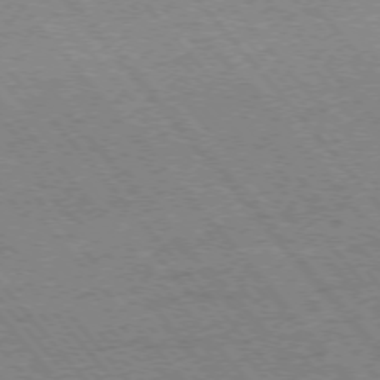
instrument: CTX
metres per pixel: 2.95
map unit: Ap
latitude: -75.7667
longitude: -86.7057
